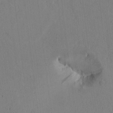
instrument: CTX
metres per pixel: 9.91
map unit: Htu
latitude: 0.1955
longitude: 172.5762
